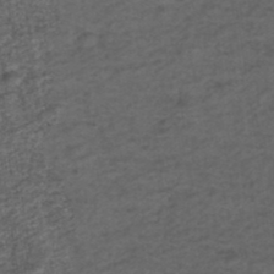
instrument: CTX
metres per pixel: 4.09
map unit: ANa
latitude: 39.3671
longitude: 22.8219
